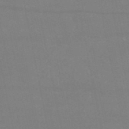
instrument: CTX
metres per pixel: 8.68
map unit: HNb
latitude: -53.6532
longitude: -34.3656
